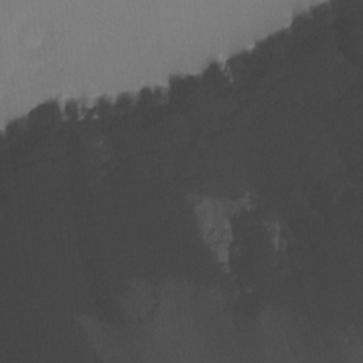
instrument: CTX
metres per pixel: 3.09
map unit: Nhu
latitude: -8.8975
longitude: -85.1592
